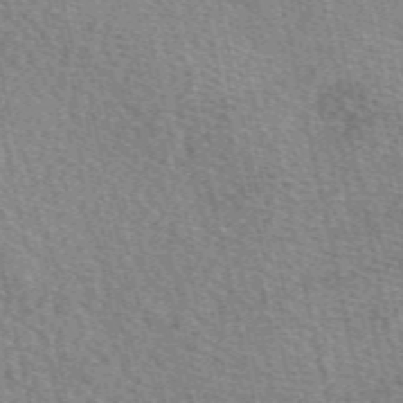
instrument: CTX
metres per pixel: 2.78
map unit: eAb
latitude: 50.4223
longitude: 114.2361
